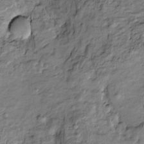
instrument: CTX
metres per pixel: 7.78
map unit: Htu
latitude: -9.1242
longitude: 177.5021
